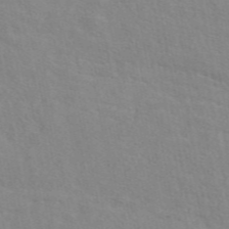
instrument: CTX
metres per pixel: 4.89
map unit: eAb
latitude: 48.8380
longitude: 120.0094
